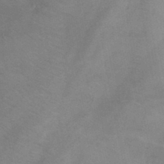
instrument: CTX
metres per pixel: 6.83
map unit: Hto
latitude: 0.0633
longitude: -33.2537
